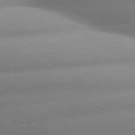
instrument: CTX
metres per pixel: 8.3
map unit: lApd
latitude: 80.1389
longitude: -161.2159
